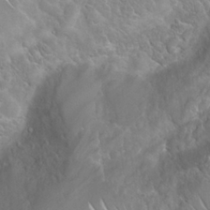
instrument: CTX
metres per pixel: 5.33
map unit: Nhu
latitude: 24.3278
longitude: -60.5545
